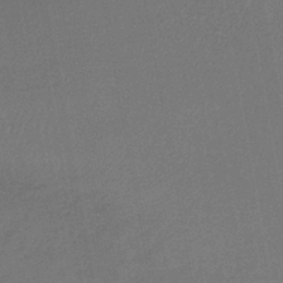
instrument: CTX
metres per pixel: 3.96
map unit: lHb
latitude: -42.6518
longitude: 74.1984
